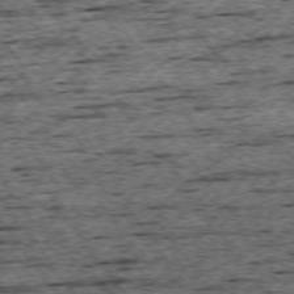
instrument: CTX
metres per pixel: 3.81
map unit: Ap
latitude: -74.5763
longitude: -87.8583
